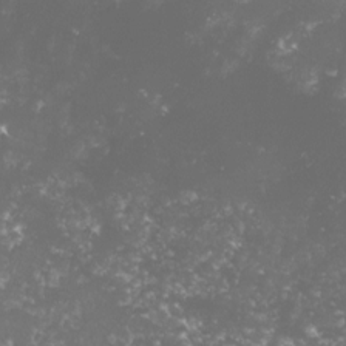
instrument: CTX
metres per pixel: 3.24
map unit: lHvf
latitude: -16.1228
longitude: -99.9906
